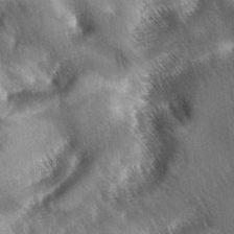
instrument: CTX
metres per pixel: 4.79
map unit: lAa
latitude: -5.8044
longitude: -127.1970
